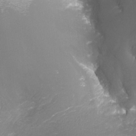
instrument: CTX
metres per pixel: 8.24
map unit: Nhu
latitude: -9.5966
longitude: -78.7435
